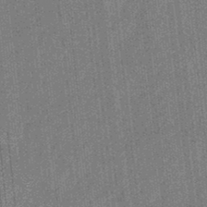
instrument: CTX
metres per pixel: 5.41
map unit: eHb
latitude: -31.3320
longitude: 73.7855
